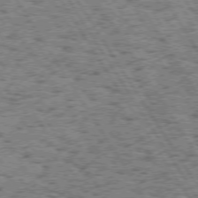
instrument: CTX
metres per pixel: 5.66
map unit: Hpe
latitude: 73.8962
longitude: -133.4238
